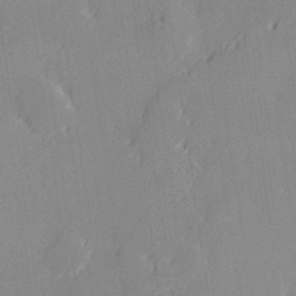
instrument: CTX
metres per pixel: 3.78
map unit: Hve
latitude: 28.0633
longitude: 145.1242
